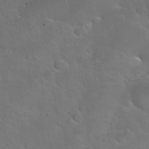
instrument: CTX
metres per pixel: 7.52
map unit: Nhu
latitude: 30.9703
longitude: -53.7072
